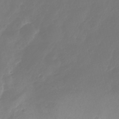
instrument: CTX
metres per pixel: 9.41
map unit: Nhu
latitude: 25.8583
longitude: -62.7247
